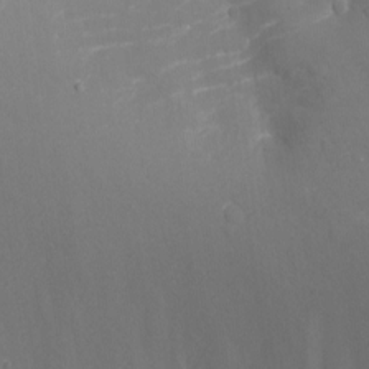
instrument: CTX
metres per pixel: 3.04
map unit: Aa
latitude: -13.5399
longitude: -67.3859
